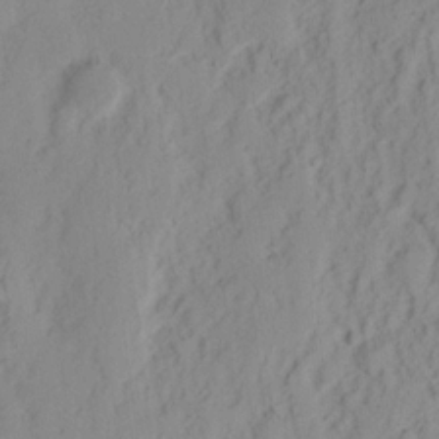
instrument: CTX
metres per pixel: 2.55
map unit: Nhu
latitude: 16.1389
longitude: -73.5372
